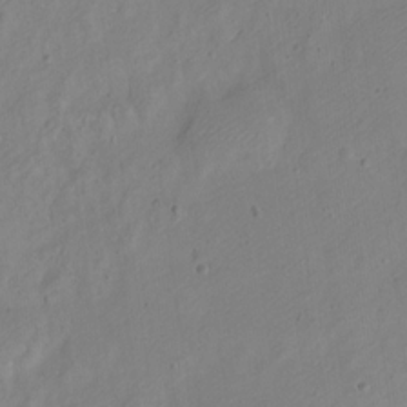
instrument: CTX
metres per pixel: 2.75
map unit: Nve
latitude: -23.6533
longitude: 107.0298
